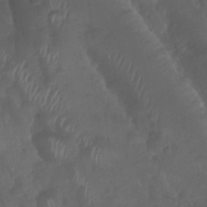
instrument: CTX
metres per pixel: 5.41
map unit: Nhu
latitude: 28.9702
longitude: -56.4789
